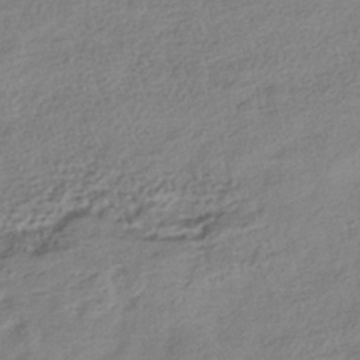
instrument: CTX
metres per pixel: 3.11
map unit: HNhu
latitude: -41.6911
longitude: 98.8030
